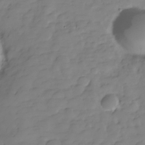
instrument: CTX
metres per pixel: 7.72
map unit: Hve
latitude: -29.7289
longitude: 91.2943
